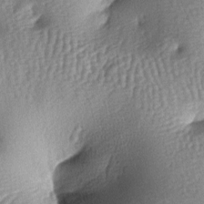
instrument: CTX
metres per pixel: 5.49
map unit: lAa
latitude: -7.7288
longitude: -127.9717
